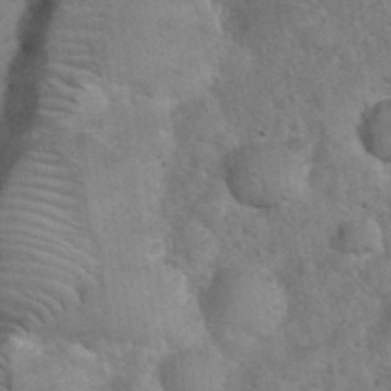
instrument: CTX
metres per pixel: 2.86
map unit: eHh
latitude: 36.4034
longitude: -64.4601
